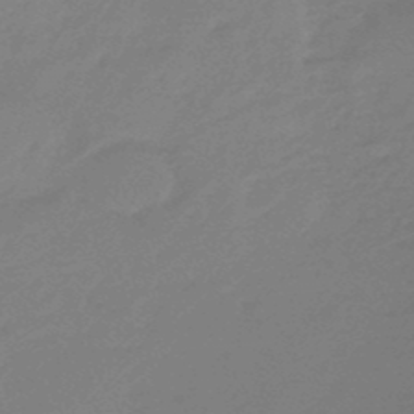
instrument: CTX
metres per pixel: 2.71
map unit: eHb
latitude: -46.8030
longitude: 86.8408
